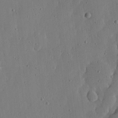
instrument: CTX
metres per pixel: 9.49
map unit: lHvf
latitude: 19.2726
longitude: -114.8380
